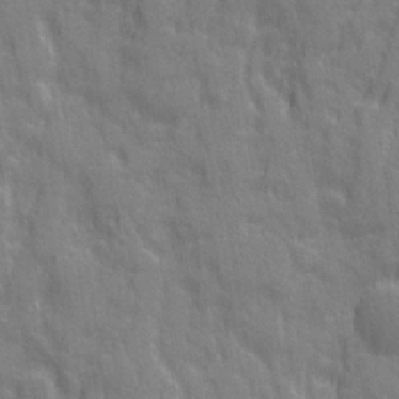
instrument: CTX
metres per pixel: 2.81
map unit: Ave
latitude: 20.4979
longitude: -133.2348
